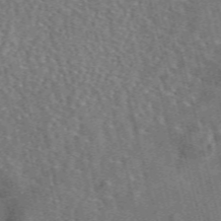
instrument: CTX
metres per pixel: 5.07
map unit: eAb
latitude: 44.7246
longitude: 111.4643
